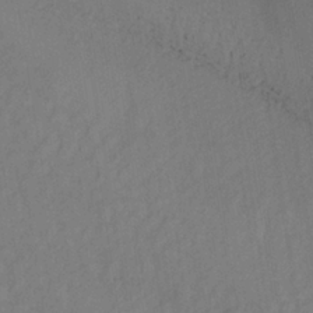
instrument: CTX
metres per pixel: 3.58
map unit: lHb
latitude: -34.4629
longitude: 66.8219
